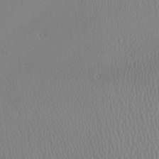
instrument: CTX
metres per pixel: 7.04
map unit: Aa
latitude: 31.1404
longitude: -141.4804
